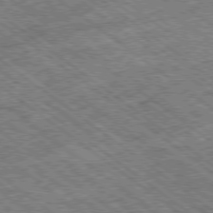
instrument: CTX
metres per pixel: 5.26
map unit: Ap
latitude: -79.4454
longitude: -51.2348
